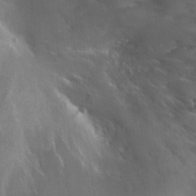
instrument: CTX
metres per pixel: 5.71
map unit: Nhu
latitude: 21.2537
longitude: -30.7813
